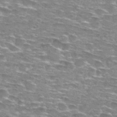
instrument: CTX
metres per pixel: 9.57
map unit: Hto
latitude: 29.0836
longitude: -47.7639
